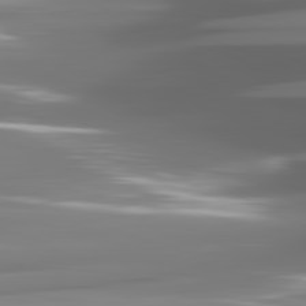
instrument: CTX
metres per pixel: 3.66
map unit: lApd
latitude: 81.9150
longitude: -148.3467
